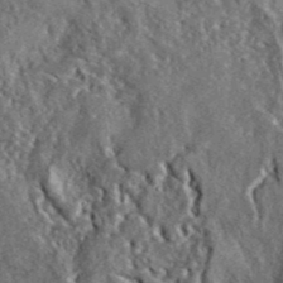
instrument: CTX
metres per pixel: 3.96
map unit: lHvf
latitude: 41.4426
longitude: -89.4049
